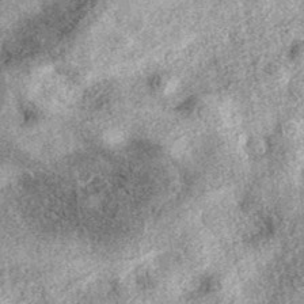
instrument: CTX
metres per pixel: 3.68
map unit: eAb
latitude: 37.6505
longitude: 106.7274
